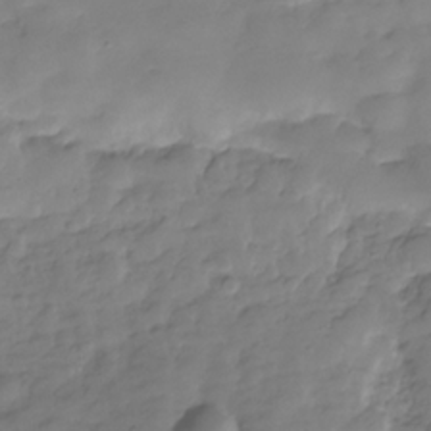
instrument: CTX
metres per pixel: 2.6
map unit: Hve
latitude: -29.7478
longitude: 91.6911
